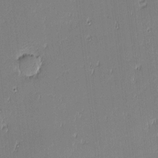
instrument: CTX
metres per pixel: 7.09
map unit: eHh
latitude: -3.2564
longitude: -82.5545
